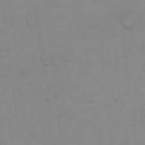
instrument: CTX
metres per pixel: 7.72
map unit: eHh
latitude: 19.7827
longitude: -60.2522
